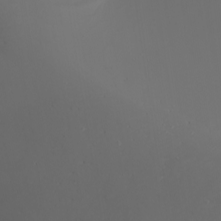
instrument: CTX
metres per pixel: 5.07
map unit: Nhu
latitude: -7.8989
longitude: -82.8946
